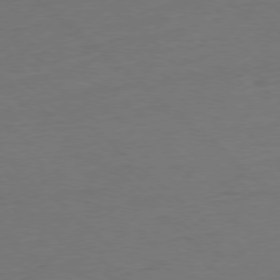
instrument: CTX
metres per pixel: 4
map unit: Ap
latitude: -78.2928
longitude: -79.1592
